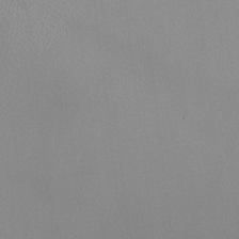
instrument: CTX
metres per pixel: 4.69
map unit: HNhu
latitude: -0.5574
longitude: -0.4223
